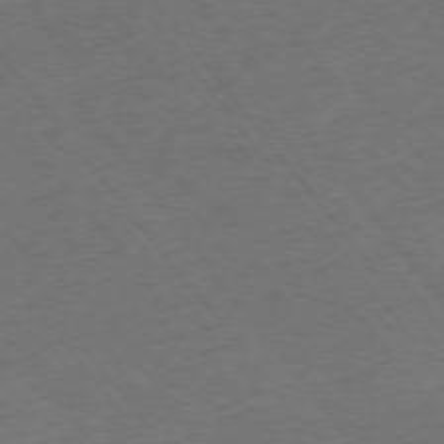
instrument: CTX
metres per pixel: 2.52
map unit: Ap
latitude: -75.9745
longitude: -64.4790
